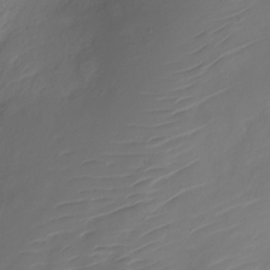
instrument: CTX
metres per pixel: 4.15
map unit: Nve
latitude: -19.2187
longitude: 108.0094
